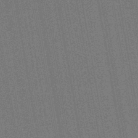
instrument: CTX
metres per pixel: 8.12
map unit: lHb
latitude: -43.7666
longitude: 65.3510
